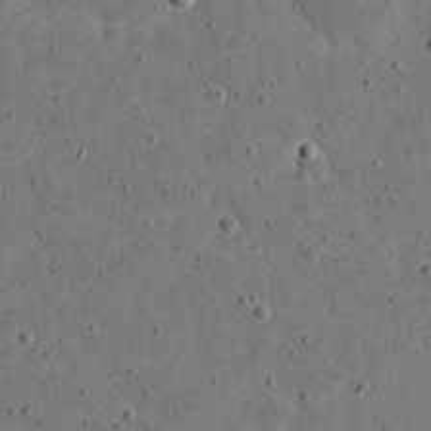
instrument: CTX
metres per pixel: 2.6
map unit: eHh
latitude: 21.3671
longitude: -65.4048
